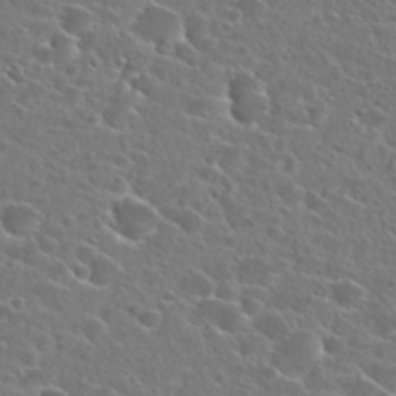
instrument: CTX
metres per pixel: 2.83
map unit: Hto
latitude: 24.6490
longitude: -45.5371
